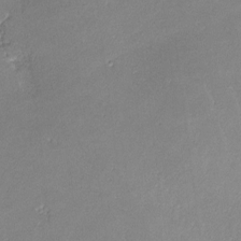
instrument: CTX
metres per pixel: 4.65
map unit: lHvf
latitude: -12.7652
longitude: -102.8569
